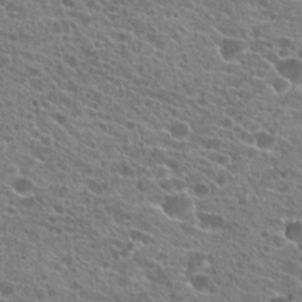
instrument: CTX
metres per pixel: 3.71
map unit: Hto
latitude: 21.8017
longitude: -39.9717
